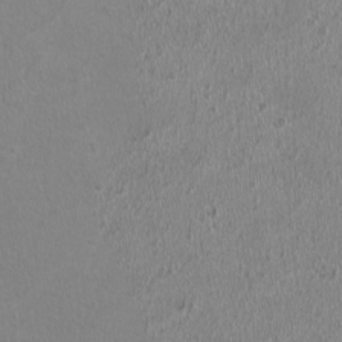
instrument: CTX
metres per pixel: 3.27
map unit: HNhu
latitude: -0.8408
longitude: 0.9542
